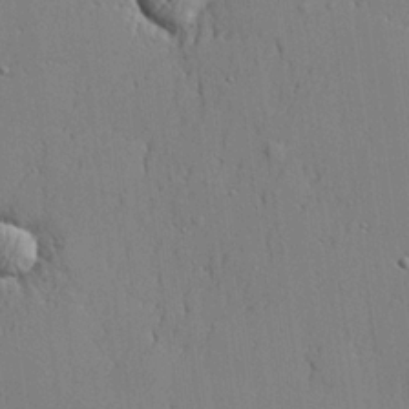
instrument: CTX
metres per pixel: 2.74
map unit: lHvf
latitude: 20.9325
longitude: 143.3509
